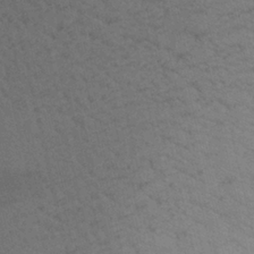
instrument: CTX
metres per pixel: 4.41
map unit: Aa
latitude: 27.6316
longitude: -137.5749
